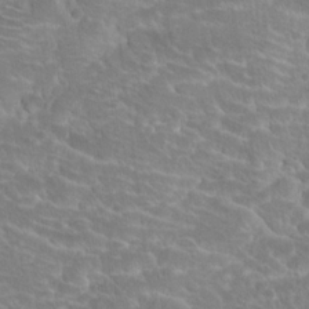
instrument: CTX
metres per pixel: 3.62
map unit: Hto
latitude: 18.0822
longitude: -36.2901
